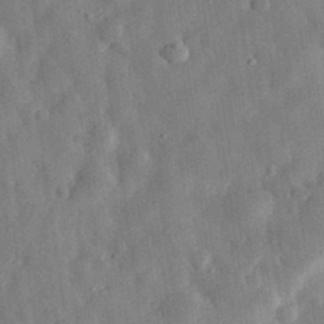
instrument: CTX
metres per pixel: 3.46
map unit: eHh
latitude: 31.6316
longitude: -75.6505
